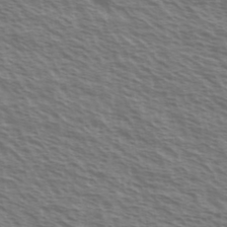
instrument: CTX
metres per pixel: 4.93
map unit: Ave
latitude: 37.7261
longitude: -111.2537
